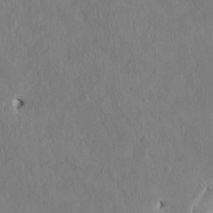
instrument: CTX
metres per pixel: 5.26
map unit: HNhu
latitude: 2.8758
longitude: -5.0836
